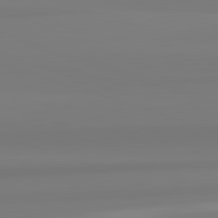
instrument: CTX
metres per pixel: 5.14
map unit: lApd
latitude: 82.5545
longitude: 172.4251
